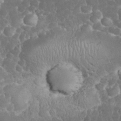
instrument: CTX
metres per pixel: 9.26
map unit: eHh
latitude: 32.5924
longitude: -63.7639
